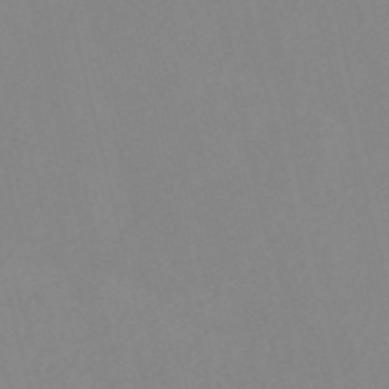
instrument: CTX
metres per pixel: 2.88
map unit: Nve
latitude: -56.5951
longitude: 51.9178
